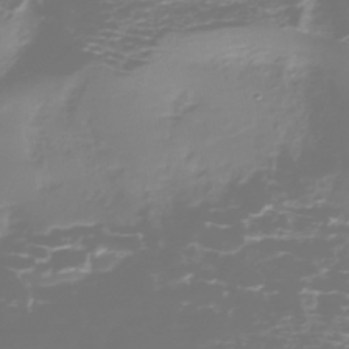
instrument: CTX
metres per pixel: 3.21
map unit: Nhe
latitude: -45.8989
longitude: 153.9556
